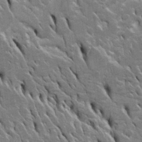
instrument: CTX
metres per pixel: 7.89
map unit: Htu
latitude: -3.8989
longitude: 150.7841
